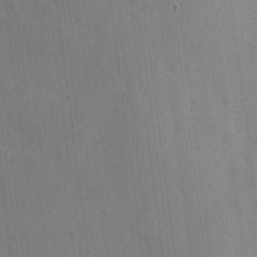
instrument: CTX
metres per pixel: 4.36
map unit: eHh
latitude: 3.9150
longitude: -72.8002
